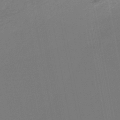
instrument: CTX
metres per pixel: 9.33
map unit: lHb
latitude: -47.0864
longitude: 74.9731
